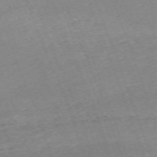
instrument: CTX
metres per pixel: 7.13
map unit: Nhu
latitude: -68.0472
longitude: 37.8422
